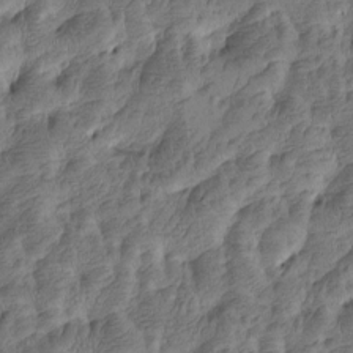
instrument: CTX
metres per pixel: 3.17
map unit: Htu
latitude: -4.9541
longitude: -177.8205
